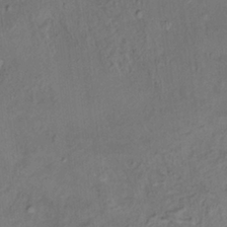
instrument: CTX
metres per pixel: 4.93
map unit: HNhu
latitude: 5.5182
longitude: 13.7100
